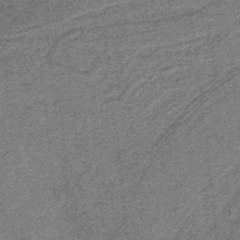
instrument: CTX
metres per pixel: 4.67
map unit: lHb
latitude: -37.6910
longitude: 57.7100
